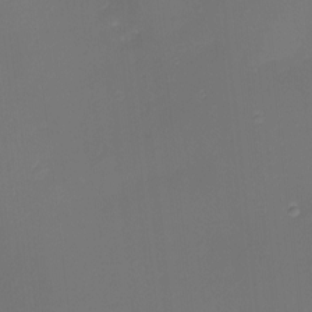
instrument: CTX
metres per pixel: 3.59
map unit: eHh
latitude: -1.3510
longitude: -80.2145
